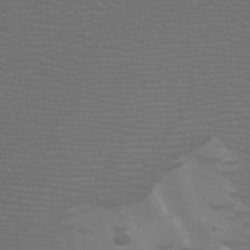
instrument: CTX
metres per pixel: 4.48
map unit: Htu
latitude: -11.9367
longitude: -73.1025
